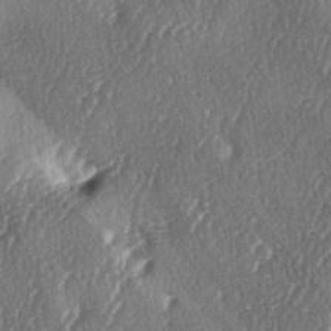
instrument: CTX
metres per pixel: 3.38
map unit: lAa
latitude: -4.9730
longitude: -126.3656
